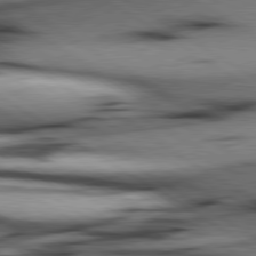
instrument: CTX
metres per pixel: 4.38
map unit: lApd
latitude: 80.0822
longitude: 163.8611
